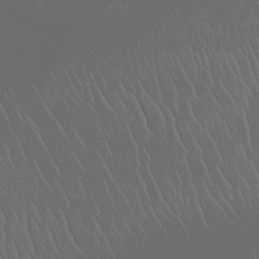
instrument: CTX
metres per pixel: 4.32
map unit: Nhu
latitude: -7.3698
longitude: -94.9892
